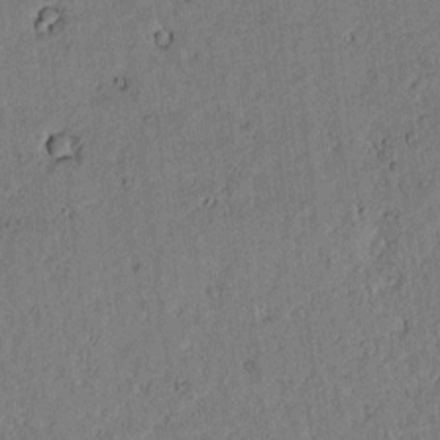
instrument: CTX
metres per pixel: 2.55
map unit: lAvf
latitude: 4.8191
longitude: 168.7274
